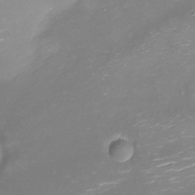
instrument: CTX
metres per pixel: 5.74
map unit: Nhu
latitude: -13.3888
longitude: -39.5560
